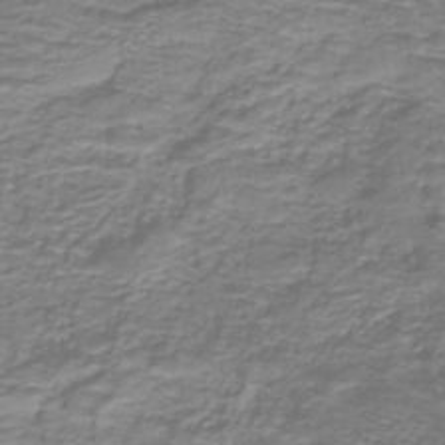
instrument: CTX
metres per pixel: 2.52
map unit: lHb
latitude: -41.3698
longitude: 55.0676
